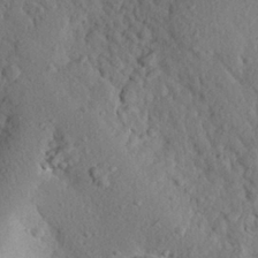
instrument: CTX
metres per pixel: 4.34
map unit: eHh
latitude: 24.7246
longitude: -79.1026
